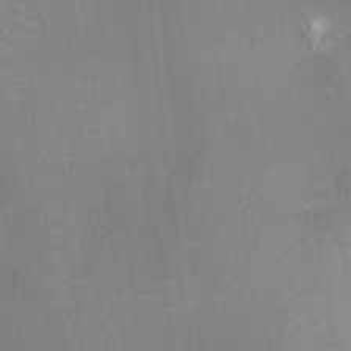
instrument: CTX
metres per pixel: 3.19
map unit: Ht
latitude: -2.9352
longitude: -17.2726
